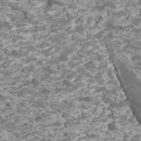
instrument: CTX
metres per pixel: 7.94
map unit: Htu
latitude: 2.4223
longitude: -20.6302
